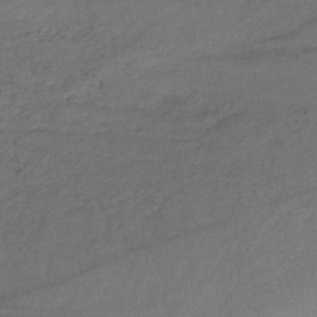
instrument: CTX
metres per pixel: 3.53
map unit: lHb
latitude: -38.2929
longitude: 72.6140
